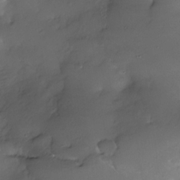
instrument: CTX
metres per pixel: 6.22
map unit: Nhe
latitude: -31.8800
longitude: -117.6127
